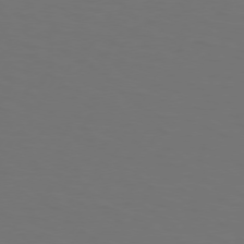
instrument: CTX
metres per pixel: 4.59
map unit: Hpe
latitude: 73.9717
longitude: -125.5182
